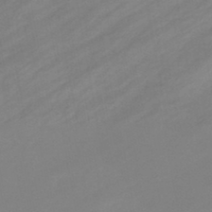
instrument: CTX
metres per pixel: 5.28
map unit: eHb
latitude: -44.7274
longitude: 85.7099
